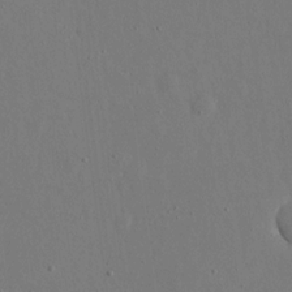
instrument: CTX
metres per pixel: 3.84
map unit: eHh
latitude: 16.5924
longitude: -70.0633
